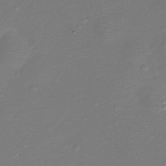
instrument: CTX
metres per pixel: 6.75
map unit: Ht
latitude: -11.3888
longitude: -23.3104
